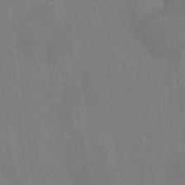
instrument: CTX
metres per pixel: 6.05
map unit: HNhu
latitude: 5.2726
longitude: 4.3873
